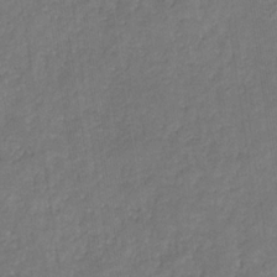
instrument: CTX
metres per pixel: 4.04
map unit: eHb
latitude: -30.8030
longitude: 71.6533
